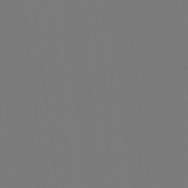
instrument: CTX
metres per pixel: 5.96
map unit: Hto
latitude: -7.8422
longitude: -49.2348
